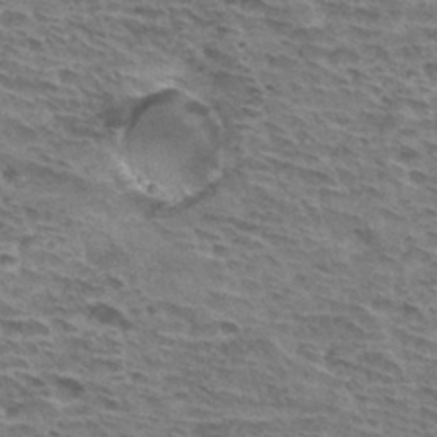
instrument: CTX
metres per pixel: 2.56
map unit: Hto
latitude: 33.1214
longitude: -44.5546
